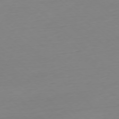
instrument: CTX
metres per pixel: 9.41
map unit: Hpe
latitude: -77.7667
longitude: 12.5196
